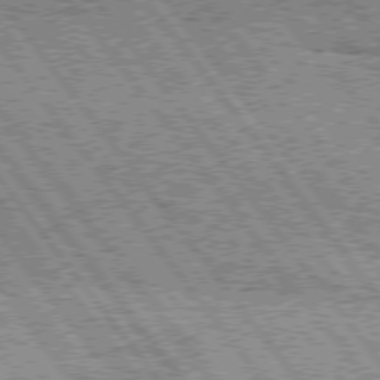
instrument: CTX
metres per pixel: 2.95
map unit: Hpe
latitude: 75.5182
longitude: -156.1955
